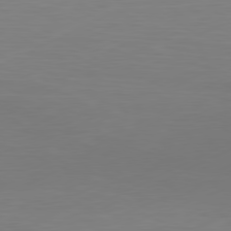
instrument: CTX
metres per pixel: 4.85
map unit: Ap
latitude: -81.2754
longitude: -84.3845
